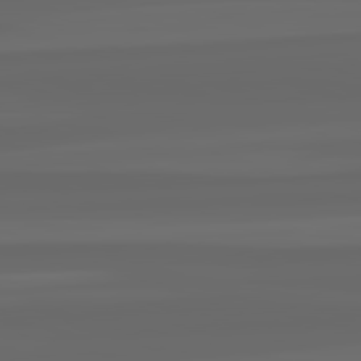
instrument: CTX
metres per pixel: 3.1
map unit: lApd
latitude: 82.4412
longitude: -172.5545
